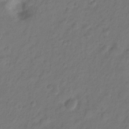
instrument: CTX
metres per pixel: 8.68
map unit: Hto
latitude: -7.6722
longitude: -39.4237
